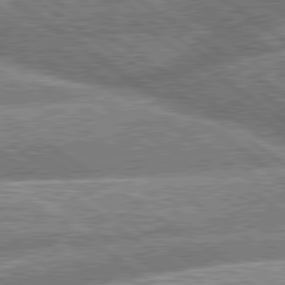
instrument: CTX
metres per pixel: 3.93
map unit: lApd
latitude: 79.8584
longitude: -158.8569
